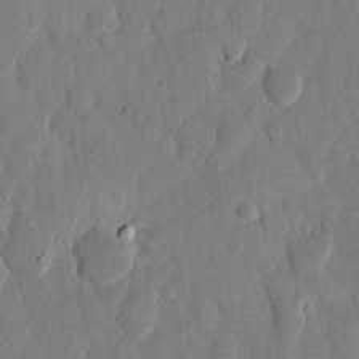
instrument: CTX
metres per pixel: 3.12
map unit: eHh
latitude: 13.1403
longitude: -68.0822
